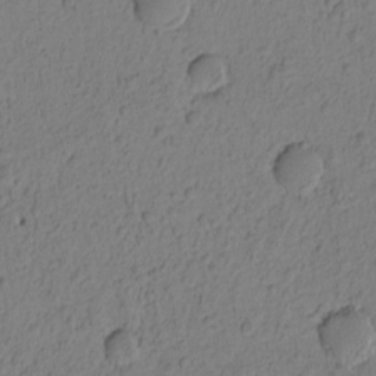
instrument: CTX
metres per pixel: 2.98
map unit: Nhu
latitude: -4.7085
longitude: -149.5182
